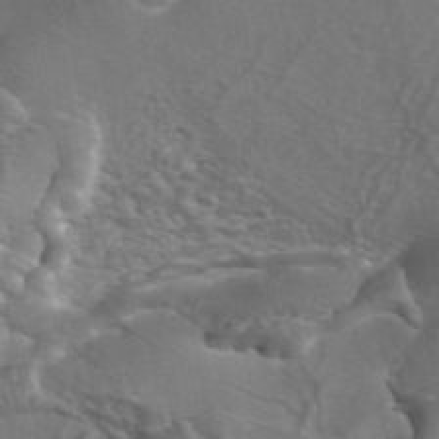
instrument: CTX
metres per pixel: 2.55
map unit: ANa
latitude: 44.9136
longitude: 30.2928
